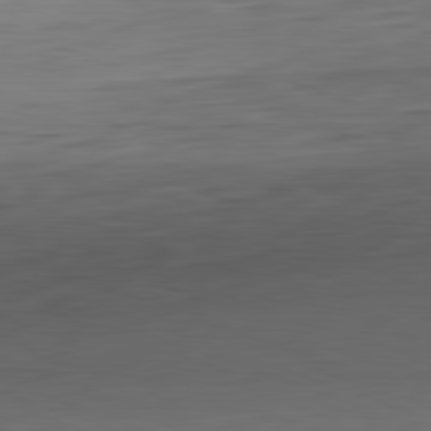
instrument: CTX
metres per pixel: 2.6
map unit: Hpe
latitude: -82.5385
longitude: 7.5966
